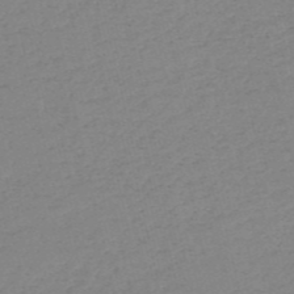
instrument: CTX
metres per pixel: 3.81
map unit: HNb
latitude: -54.2551
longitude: -38.8191
